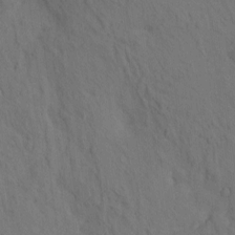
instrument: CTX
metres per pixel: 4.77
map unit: eHh
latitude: -1.2187
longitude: 17.5966
